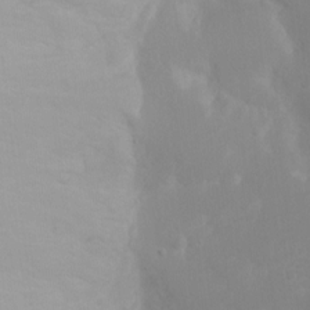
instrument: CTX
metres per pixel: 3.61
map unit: Ht
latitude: -0.5574
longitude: -16.4601
